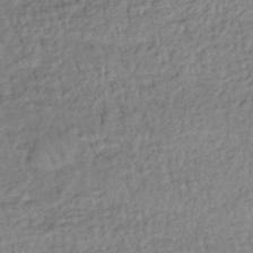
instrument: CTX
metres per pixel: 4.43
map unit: lHb
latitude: -35.9367
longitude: 66.3117
